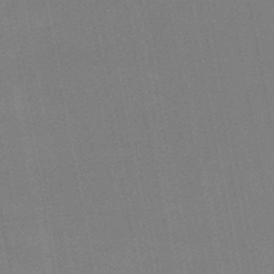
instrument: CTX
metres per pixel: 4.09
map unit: eHb
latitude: -46.9541
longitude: 78.8597
